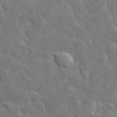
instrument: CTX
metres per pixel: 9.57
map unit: lHvf
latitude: 33.5560
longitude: -86.7624
